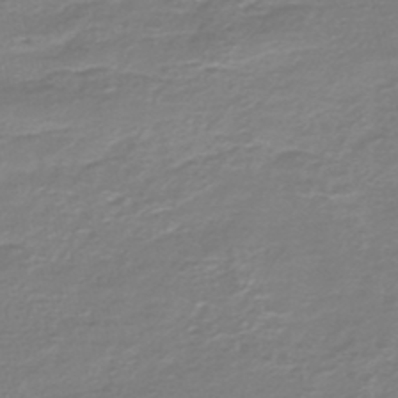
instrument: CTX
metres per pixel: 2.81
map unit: HNb
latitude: -47.0675
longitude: 53.1431
